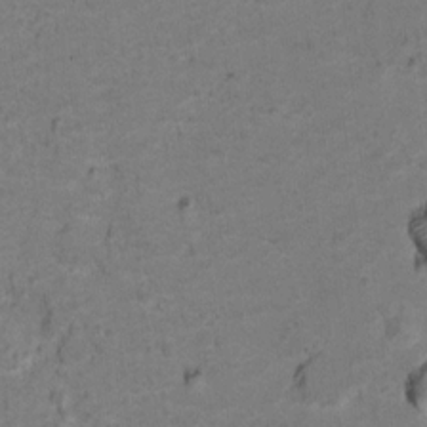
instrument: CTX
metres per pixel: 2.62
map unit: Ht
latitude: 10.3656
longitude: -33.1592
